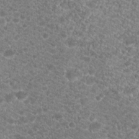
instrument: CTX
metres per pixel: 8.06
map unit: Hto
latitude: 19.5560
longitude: -37.4049
